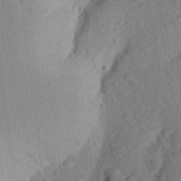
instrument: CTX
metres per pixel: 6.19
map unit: Aa
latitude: 25.0080
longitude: -146.0444
